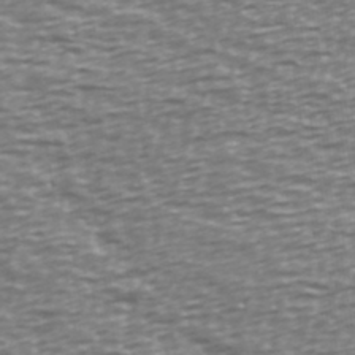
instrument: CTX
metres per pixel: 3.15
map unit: Ave
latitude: 40.0822
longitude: -113.1403
